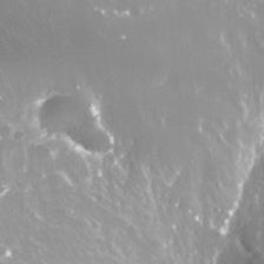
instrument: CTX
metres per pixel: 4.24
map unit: Nhe
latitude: -35.8611
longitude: -91.6883
